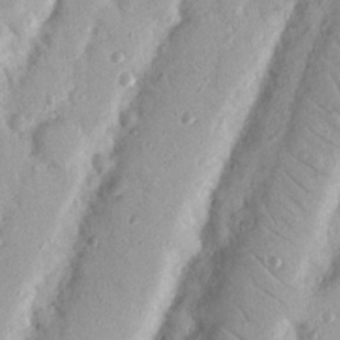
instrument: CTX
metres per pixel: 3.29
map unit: Nhu
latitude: 18.7057
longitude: -77.5371
